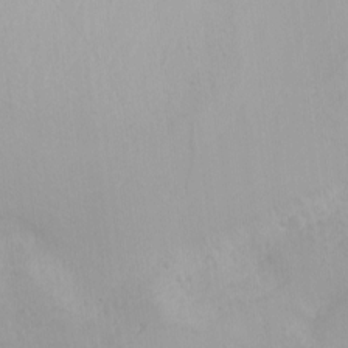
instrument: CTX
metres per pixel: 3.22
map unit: Nhu
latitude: -4.6707
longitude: -83.1970
